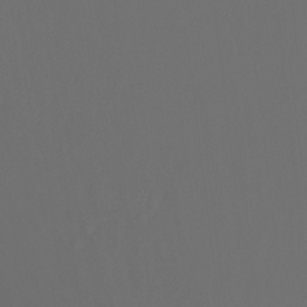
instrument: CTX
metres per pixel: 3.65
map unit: Nhu
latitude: -15.8045
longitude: -50.4790
